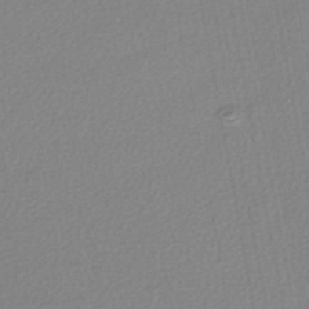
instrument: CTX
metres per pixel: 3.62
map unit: lHb
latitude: -46.0283
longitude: 74.8408
